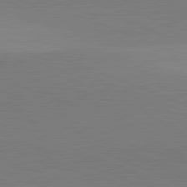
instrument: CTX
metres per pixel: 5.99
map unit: lApd
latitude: 81.9528
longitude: 136.9352
